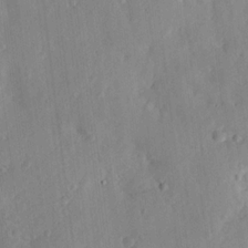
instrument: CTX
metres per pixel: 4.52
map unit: lHvf
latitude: 13.9528
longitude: 179.3320
